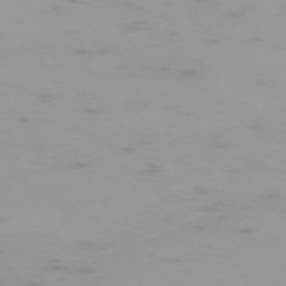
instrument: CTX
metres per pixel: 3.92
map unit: Hpe
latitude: -74.0094
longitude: 4.0850
